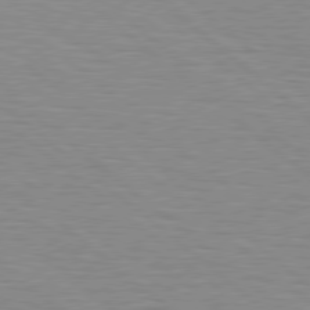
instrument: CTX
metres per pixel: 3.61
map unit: Hpe
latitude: 78.8191
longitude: -140.3089
